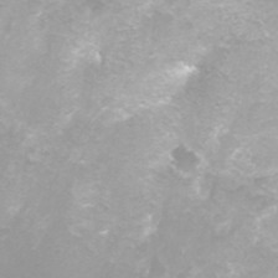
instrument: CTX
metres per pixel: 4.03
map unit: Nhu
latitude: -8.3306
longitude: -73.7261
